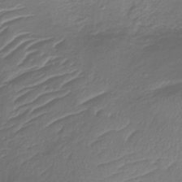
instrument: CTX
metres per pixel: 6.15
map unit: lHb
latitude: -37.1242
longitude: 72.8219
